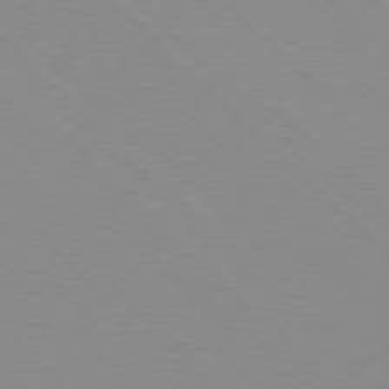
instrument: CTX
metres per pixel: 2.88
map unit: Hpe
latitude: 77.9717
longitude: -160.3845
